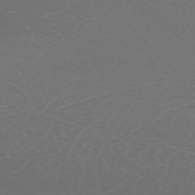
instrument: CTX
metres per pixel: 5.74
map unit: Nhu
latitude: -68.4062
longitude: 39.0864
